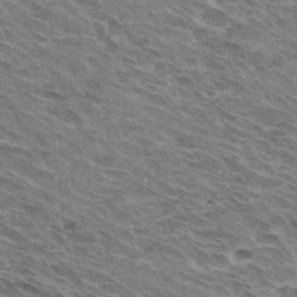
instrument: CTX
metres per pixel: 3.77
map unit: Hto
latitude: 31.8962
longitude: -44.4601
